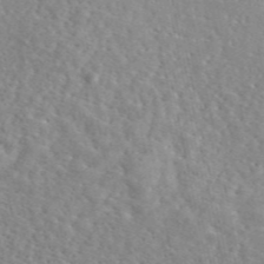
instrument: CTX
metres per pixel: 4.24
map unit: eAb
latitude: 45.7638
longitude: 111.7855
